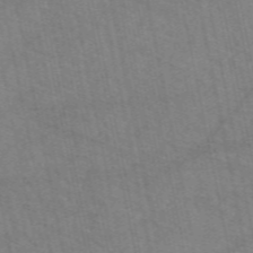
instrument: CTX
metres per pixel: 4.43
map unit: eAb
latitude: 51.3670
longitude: 109.4832
